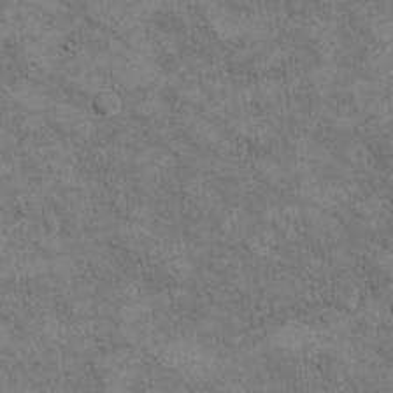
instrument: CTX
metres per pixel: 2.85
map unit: Hto
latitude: 9.8583
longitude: -36.8191
